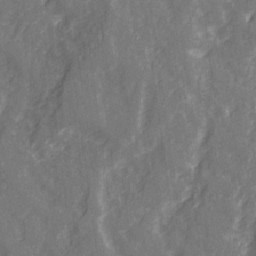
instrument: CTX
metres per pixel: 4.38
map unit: Ave
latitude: 20.9514
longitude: -132.3656
